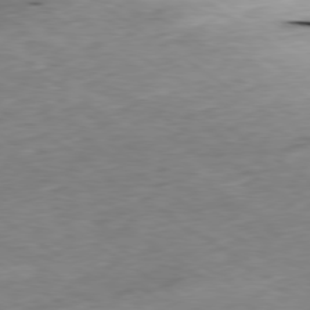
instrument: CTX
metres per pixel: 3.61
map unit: Ap
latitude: -79.7666
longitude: -91.4615
